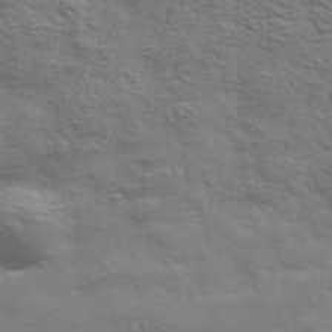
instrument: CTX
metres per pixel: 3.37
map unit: eHh
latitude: 36.4601
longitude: -80.9892
